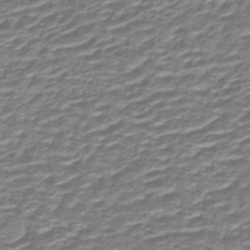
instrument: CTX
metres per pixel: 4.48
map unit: lHb
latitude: -40.2172
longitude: 54.7085
